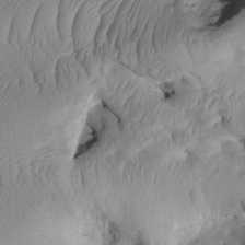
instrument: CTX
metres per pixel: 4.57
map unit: Htu
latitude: 2.7246
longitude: 149.1620
